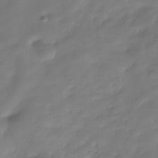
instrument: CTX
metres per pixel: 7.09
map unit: Hve
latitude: -30.6896
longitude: 94.1039
